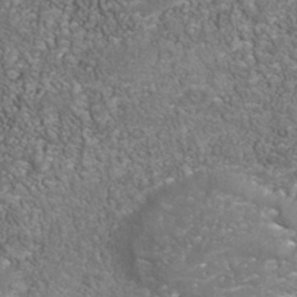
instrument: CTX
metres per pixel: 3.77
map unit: Nhu
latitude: -40.1228
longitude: -84.9892
